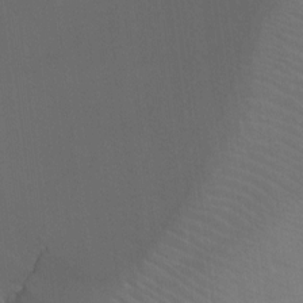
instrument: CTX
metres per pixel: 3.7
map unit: Ht
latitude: -8.8975
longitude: -38.7057
